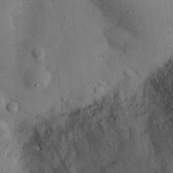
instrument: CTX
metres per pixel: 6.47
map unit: eHh
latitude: 24.3656
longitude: -71.7072
